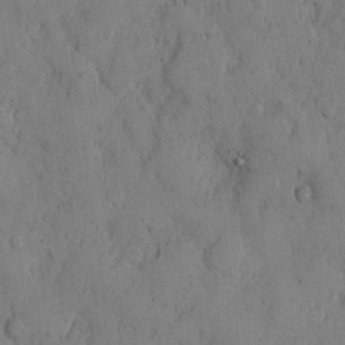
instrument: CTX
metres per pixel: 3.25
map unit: Hto
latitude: 8.7435
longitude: -57.9906
